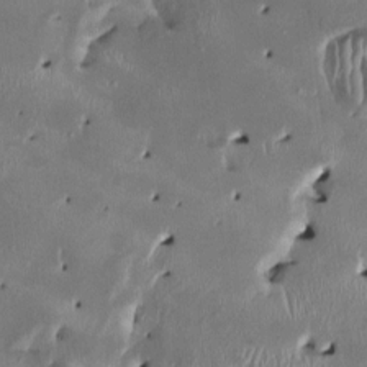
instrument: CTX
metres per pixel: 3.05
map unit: HNhu
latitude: 2.4601
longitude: -5.6127
